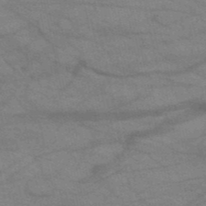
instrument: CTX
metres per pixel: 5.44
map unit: HNb
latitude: -52.0661
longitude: -42.8758
